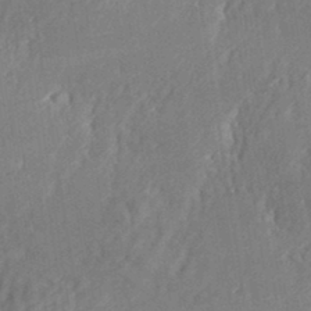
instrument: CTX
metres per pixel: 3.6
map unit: eHh
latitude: 34.0633
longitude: -132.6679
